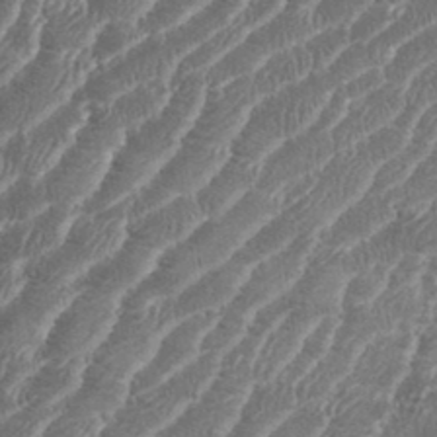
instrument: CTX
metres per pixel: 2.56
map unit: eHh
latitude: 36.1389
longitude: -137.0837
